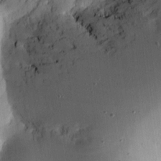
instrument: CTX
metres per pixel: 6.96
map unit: eHh
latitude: 4.1767
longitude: -69.4049
